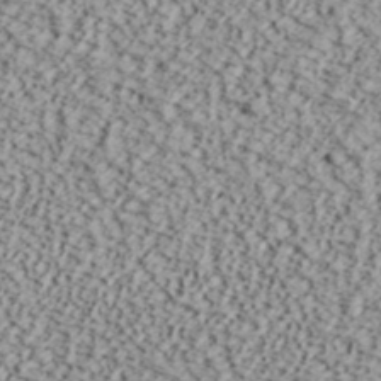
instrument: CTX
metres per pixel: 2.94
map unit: ANa
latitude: 40.5356
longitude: 30.2550
